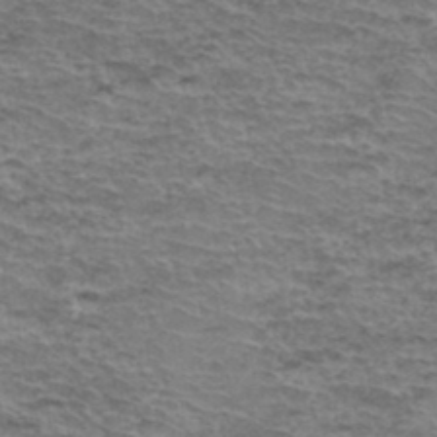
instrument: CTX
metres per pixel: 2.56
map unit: Hto
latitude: 37.0270
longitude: -43.4238
